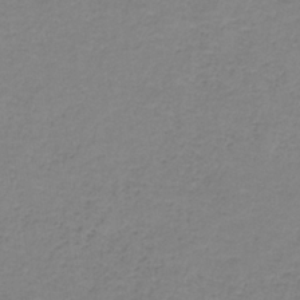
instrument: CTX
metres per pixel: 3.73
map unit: eAb
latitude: -36.0094
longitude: 52.9730
